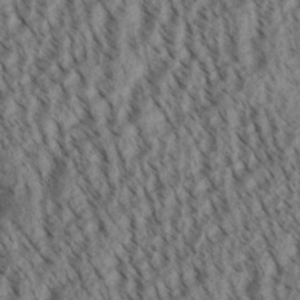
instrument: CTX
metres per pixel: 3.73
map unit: Aa
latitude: 30.7436
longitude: -138.4223
